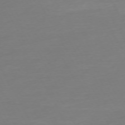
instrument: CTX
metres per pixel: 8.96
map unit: Ap
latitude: -74.5763
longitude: -69.5749
